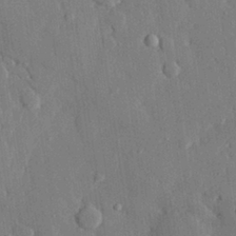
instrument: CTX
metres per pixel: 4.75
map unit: eHh
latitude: 28.6490
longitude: -79.5938
